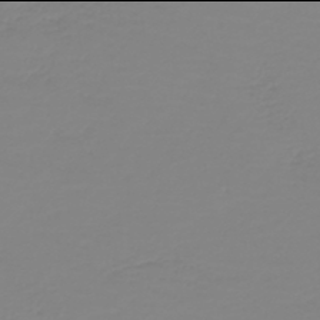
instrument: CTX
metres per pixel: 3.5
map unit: HNb
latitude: -46.0094
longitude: 54.6519
